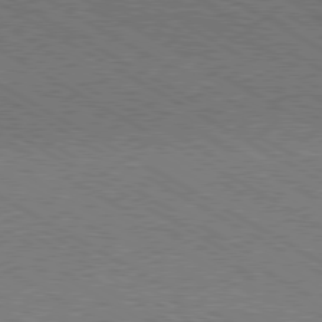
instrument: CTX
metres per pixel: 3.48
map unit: Hpe
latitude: -80.7086
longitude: 20.0472
